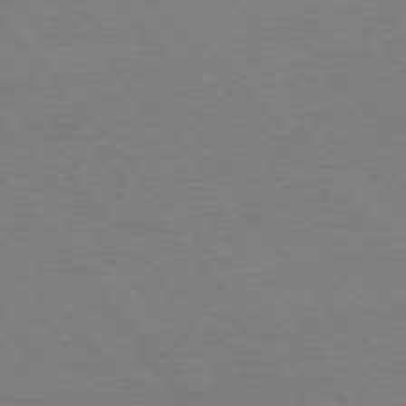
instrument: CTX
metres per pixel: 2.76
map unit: Ap
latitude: -76.6330
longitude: -95.8584
